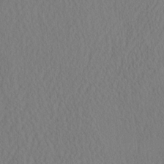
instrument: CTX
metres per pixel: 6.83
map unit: eHh
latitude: -3.1620
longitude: 16.3873
